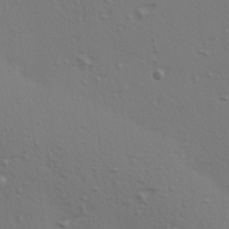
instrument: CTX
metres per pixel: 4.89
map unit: Ave
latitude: 14.7625
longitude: -105.5938
